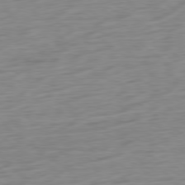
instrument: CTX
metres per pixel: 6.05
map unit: Ap
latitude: -79.5966
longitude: -70.3656
